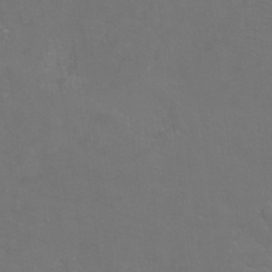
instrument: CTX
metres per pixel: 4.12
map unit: Hto
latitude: -4.3684
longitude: -35.2348
